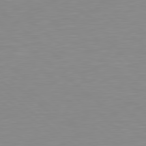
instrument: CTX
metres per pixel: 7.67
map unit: Hpe
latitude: 78.7058
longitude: -172.0444
